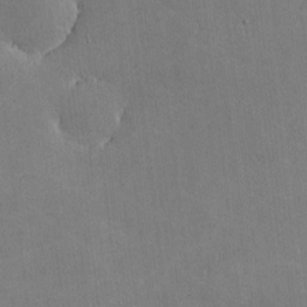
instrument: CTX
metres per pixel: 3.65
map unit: lHvf
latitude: -9.0486
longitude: -100.8947
